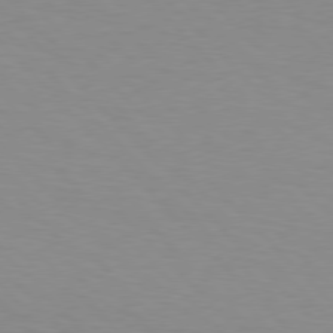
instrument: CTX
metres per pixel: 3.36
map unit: Hpe
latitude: 77.0269
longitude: -160.0444
